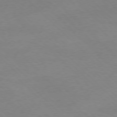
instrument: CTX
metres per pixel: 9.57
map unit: Ap
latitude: -78.0472
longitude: -87.3293
